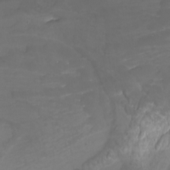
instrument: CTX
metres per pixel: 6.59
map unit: Nhu
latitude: -10.5574
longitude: -75.1403
